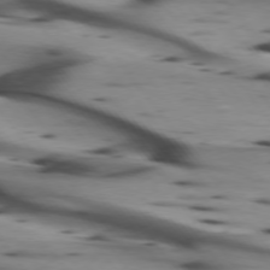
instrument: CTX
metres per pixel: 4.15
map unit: lApd
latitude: 75.1025
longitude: -65.5371
